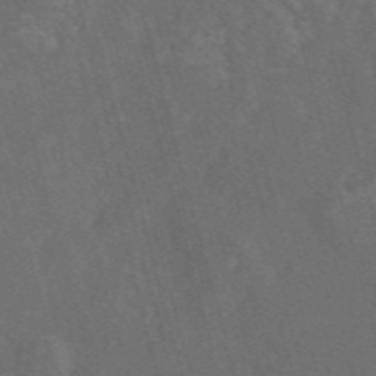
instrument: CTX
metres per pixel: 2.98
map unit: eAb
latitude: 47.5183
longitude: 117.5210
